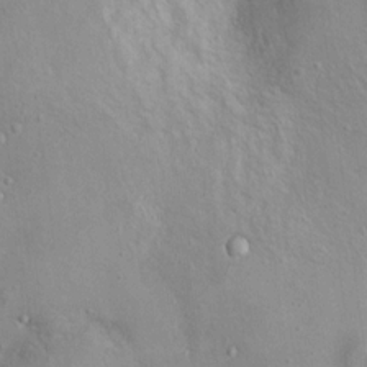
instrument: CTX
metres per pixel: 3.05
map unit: Nhu
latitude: 11.8772
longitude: -26.9325
